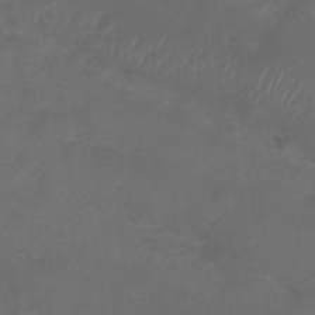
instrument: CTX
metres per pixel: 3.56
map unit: Nhu
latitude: 28.2900
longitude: -55.6505
